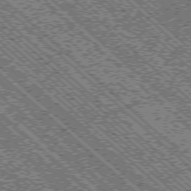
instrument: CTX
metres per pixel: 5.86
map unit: Ap
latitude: -76.1984
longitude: -96.0444
